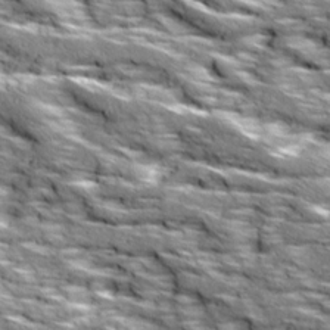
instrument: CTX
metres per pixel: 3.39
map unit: Ave
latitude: 18.8380
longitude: -135.7827
